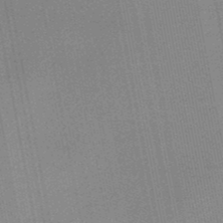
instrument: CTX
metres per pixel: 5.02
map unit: lHb
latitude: -48.6708
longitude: 71.5588
